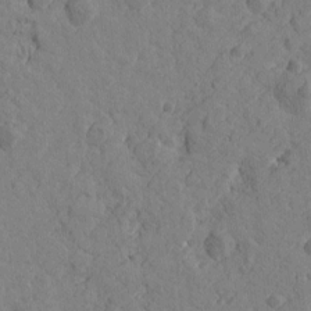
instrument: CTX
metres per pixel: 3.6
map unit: Htu
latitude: -0.7275
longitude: -175.5371
